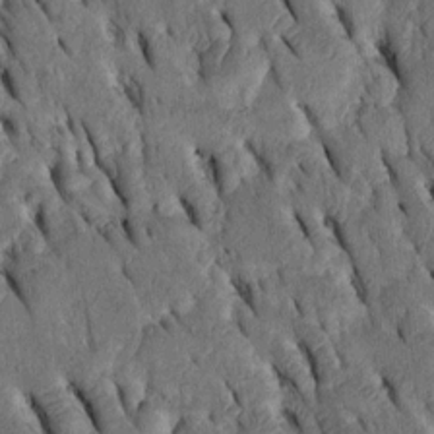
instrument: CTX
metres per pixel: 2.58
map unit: Htu
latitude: -2.5573
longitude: 151.2375
